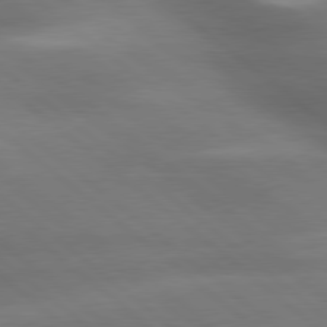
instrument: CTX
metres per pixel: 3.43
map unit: lApd
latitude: 79.4427
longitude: -117.7072
